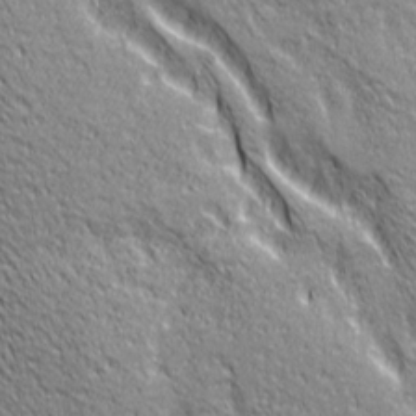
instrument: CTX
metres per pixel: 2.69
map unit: Ave
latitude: 20.8758
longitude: -135.4615
